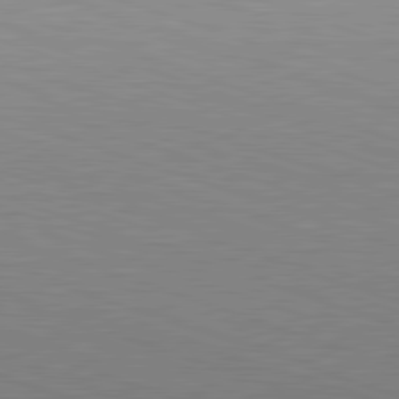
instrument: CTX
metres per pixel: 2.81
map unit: Hpe
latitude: -82.7652
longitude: 5.4454
